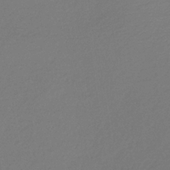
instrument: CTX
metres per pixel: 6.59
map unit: lHb
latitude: -35.7667
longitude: 67.4832
